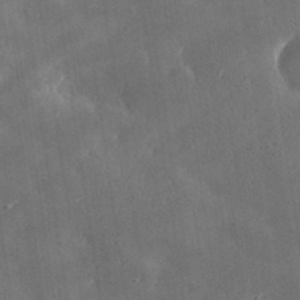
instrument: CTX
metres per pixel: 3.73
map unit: lHvf
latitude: 31.6694
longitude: -92.8947
